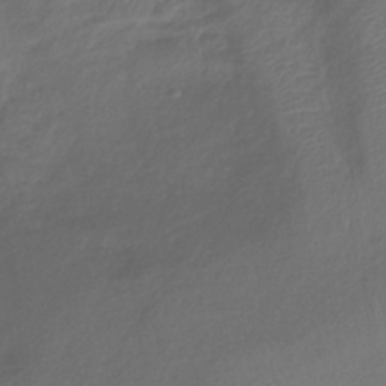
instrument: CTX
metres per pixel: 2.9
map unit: lHb
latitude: -38.8219
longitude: 74.8786
